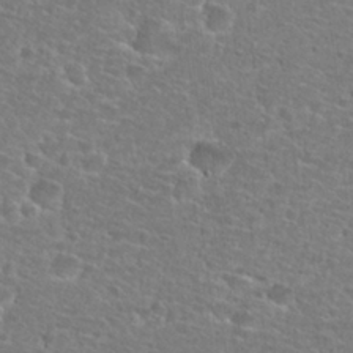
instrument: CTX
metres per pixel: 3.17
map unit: Hto
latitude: 25.7449
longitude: -48.6302
